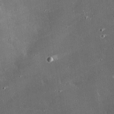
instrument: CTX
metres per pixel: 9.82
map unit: eHh
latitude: 24.3467
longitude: -90.6113
